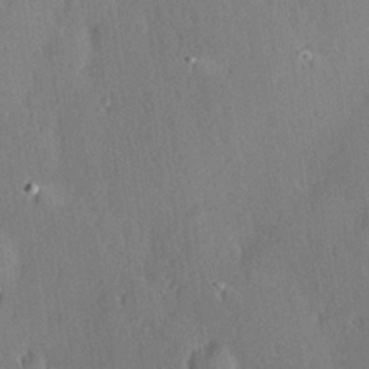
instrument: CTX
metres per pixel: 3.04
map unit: Hve
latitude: 25.0836
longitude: -93.4237
